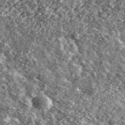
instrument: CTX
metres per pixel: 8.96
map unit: Ave
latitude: 40.7435
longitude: -106.0444
